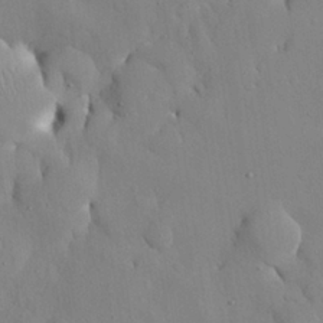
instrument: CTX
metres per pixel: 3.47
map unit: Nhu
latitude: 26.7624
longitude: -72.3846
